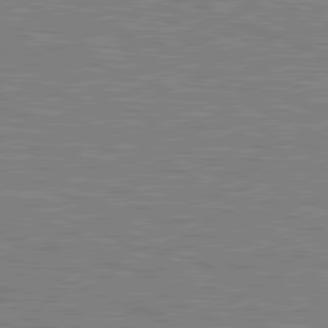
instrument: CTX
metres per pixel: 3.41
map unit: lApd
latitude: 81.3482
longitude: -171.6694
